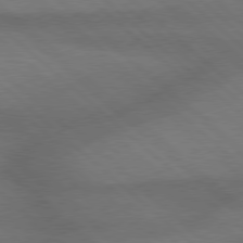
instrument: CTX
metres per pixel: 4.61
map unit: Hpe
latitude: 77.9339
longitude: -157.2536
